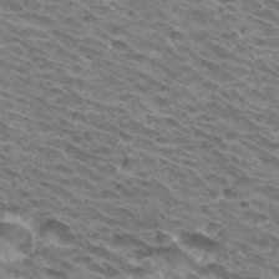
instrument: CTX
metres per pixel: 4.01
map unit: Hto
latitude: 32.7057
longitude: -40.4223
